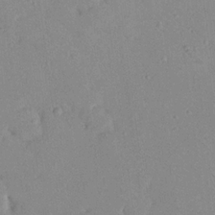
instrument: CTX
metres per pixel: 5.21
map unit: Aa
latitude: 19.3292
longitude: -140.8569
